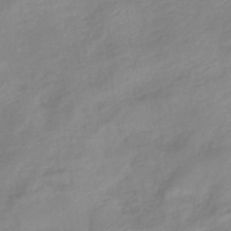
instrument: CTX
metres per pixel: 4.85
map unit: eHb
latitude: -40.2739
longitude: 80.8408
